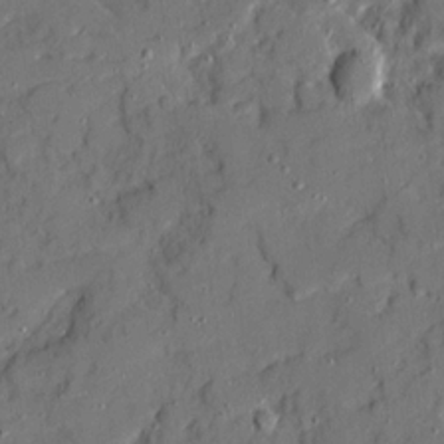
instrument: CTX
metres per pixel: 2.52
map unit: Ave
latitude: 20.2145
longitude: -129.1214
